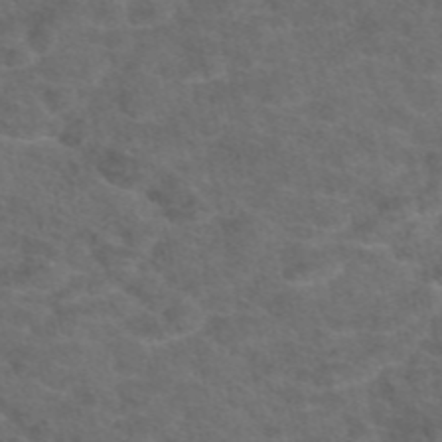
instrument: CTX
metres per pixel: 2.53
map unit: eAb
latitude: 47.7450
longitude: 112.6708
